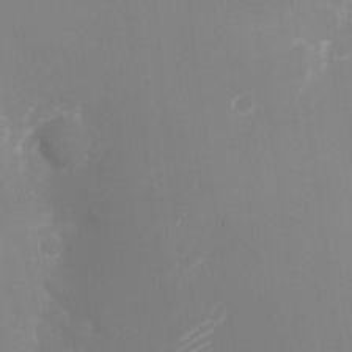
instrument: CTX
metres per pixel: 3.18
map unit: Nhu
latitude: -24.7652
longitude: -72.6113
